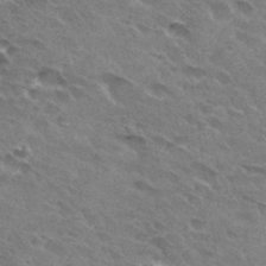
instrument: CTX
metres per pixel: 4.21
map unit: Hto
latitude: 31.8584
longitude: -45.5938
